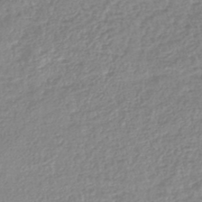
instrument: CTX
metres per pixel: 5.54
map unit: lHb
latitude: -44.1606
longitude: 68.6896
